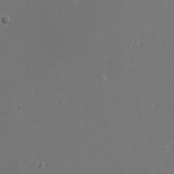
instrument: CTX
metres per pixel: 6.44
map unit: Nhu
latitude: -5.8611
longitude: -88.3090
